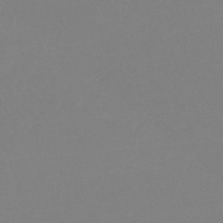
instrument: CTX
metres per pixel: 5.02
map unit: lHb
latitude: -44.3684
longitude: 64.2362
